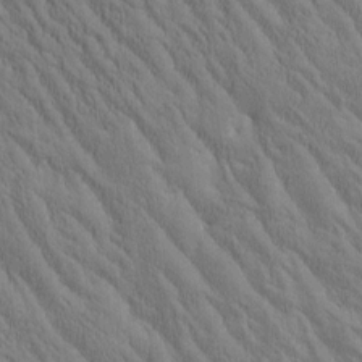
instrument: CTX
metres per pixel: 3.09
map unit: Htu
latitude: -3.0297
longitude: 174.3684
